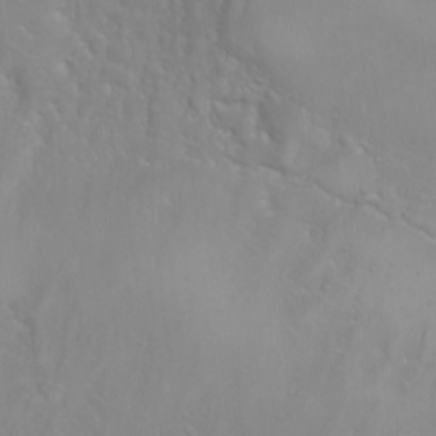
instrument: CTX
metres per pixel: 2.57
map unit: Nhu
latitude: -4.4440
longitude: -86.9136
